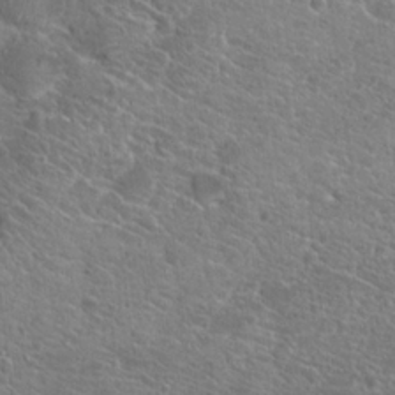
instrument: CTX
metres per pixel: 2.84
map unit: Hto
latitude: 19.3859
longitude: -36.9136
